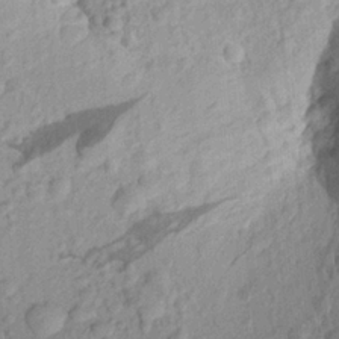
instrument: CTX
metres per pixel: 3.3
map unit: Aa
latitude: 22.7624
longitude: -147.7261
